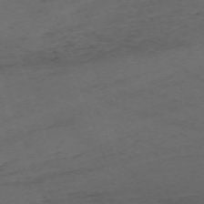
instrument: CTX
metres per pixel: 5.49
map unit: Nhu
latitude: -68.2928
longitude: 37.4832
